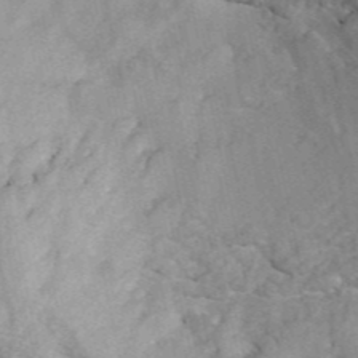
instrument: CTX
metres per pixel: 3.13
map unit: ANa
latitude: 45.0837
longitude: 37.7666
